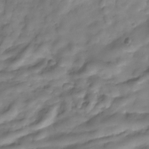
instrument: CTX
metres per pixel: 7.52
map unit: Hve
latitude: -30.4251
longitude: 94.1794
